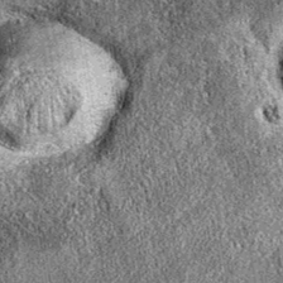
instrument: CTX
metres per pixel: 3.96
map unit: eAb
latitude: 36.6490
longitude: 110.9353
